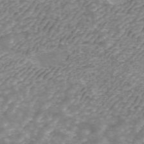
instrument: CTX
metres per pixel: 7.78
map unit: ANa
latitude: 43.0647
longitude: 25.8422
